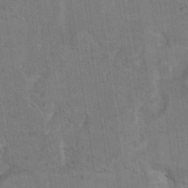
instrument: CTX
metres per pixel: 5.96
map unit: Hto
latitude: 9.2537
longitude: -35.7260
